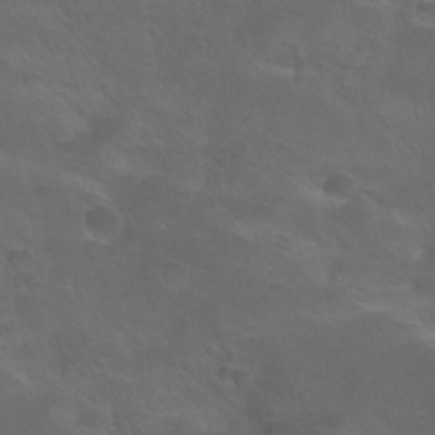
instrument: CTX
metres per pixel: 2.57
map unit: Nhu
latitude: 24.4978
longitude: -52.9514
